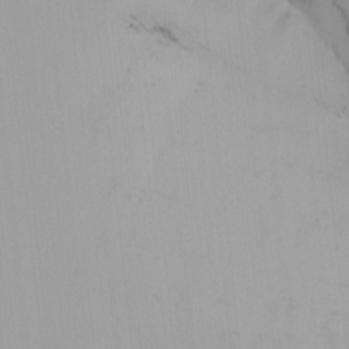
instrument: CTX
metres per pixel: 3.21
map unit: Nhu
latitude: -5.5777
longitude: -93.5182
